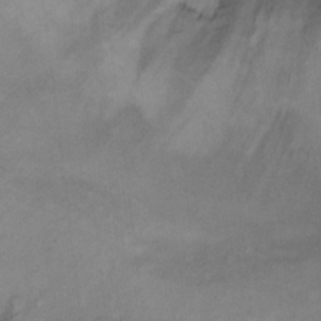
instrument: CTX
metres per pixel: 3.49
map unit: Ht
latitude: 10.3090
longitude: -40.0255
